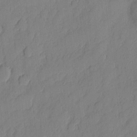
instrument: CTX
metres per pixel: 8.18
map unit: eHh
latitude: 5.4804
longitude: -75.8394
